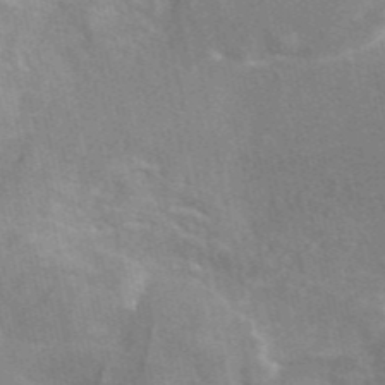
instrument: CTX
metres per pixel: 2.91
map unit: eAb
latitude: 45.5182
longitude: 115.9367
